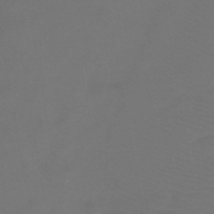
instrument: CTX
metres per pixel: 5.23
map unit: eHb
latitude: -43.3887
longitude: 87.2376
